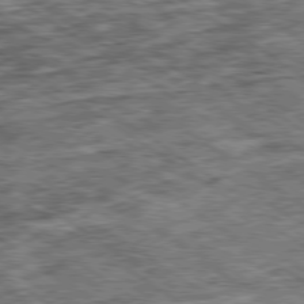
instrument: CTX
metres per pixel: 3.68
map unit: Ap
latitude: -79.9556
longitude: -75.8017
